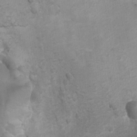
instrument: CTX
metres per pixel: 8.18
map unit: Hto
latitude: 4.7813
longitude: -32.2711
